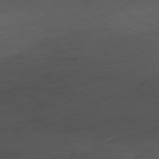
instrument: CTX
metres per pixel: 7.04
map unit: Ap
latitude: -79.0486
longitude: -59.7261
